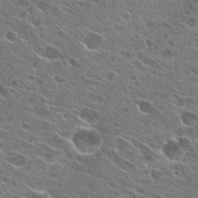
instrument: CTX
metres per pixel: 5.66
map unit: Hto
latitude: 26.2145
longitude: -44.4601
